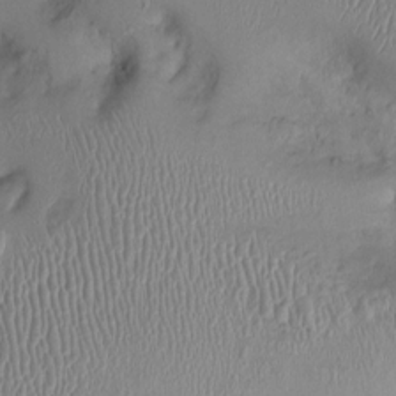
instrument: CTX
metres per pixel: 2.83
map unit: Ht
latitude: 0.0633
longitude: -13.8017
